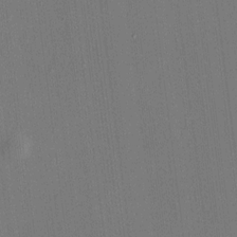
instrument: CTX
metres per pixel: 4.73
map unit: HNhu
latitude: 7.8394
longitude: 12.7652
